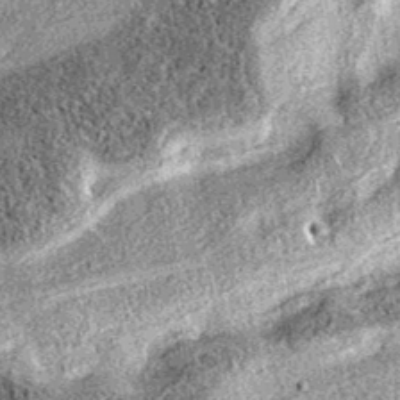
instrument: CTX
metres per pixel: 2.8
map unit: eAb
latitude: 37.1403
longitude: 106.1795
